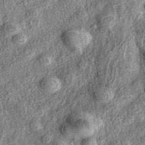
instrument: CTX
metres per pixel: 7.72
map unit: eAb
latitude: 37.8961
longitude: 109.1998
